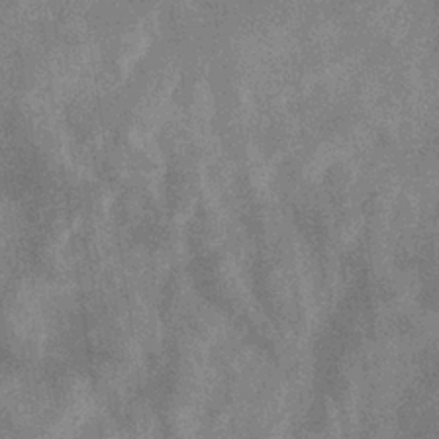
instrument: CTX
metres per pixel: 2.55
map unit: eHb
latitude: -34.2362
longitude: 73.3320
